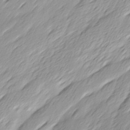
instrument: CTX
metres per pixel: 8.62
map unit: Ave
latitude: 15.4427
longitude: -136.3845
